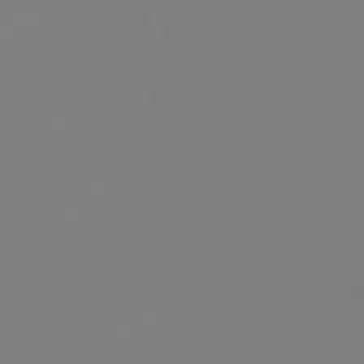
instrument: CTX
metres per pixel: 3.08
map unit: HNb
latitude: -46.3306
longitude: 55.2376
